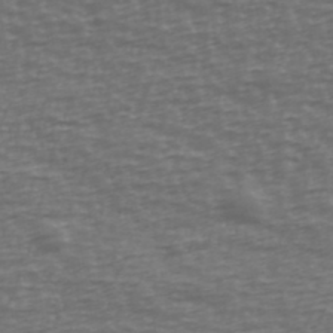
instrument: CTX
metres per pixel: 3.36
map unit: Ave
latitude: 39.2348
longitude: -113.9528
